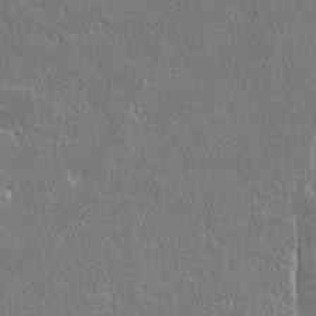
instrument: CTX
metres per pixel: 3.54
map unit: lAvf
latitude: 14.7058
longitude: -128.0822
